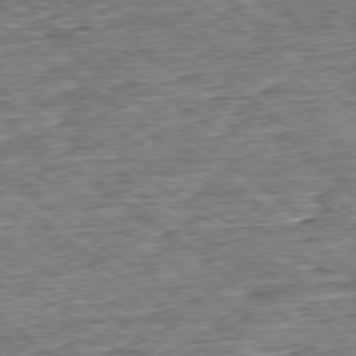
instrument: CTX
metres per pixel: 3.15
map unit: Ap
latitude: -79.0297
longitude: -85.8395
